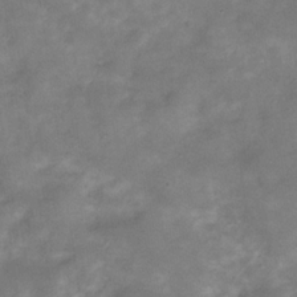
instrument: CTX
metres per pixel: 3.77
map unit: Hve
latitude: -32.0661
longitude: 89.4454
